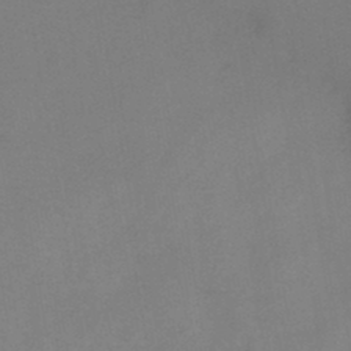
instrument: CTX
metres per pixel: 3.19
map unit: HNb
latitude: -44.9353
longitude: -39.1970
